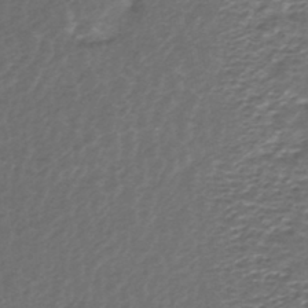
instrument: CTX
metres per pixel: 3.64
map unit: HNhu
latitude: -43.8044
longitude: 100.8596
